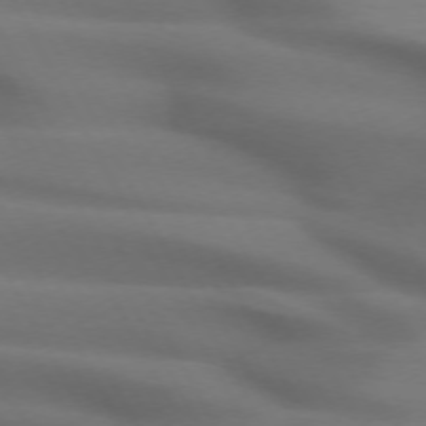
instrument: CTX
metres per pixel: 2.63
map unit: lApd
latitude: 71.8961
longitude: -51.1592
